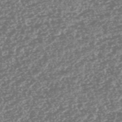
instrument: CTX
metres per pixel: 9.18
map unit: HNhu
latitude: -46.8975
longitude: 31.0486
